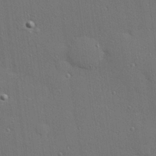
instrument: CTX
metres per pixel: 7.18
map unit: Hve
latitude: 27.7072
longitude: -90.5924
